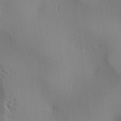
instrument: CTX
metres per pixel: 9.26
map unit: lAa
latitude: 1.9339
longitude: -116.8758
